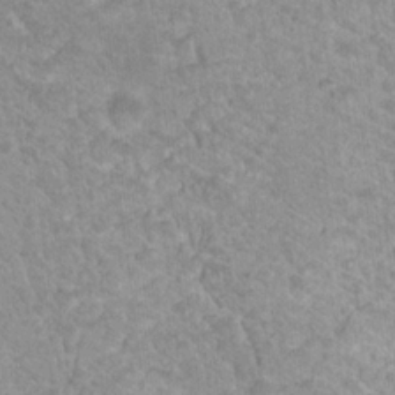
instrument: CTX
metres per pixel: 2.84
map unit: Nhu
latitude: 18.5734
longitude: -31.6505
